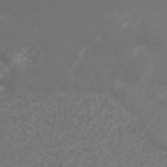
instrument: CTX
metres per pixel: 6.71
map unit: ANa
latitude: 42.2901
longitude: 34.4440
